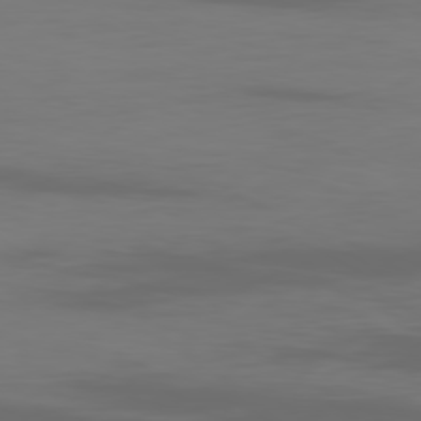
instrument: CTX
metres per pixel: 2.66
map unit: Ap
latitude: -80.2173
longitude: -92.9891
